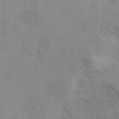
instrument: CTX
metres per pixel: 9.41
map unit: eAb
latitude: 41.3859
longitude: 110.1605
